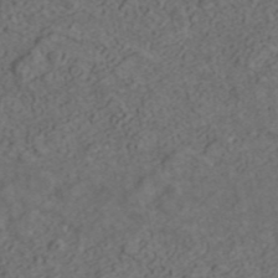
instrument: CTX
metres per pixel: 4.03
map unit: ANa
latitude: 42.3845
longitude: 29.7667
